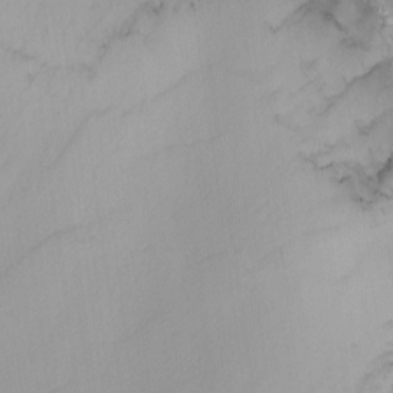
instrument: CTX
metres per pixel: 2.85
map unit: Nhu
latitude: -4.0850
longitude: -93.8016
